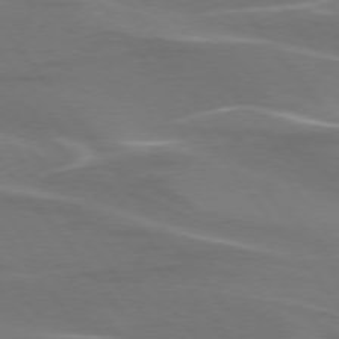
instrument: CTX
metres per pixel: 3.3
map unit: lApd
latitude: 75.2537
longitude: -62.5546
